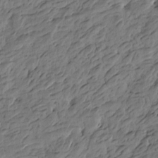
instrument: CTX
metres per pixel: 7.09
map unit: Htu
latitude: -4.9730
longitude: -177.1592
